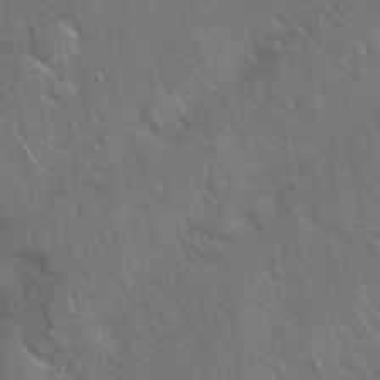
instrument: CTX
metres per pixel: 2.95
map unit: Hto
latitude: 19.8205
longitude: -52.3467
